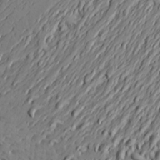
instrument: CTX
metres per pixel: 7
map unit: Aa
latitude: 25.7071
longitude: -144.4412
